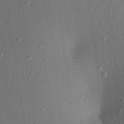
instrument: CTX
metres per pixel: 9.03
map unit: Aa
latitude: 22.1011
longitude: -147.4427
